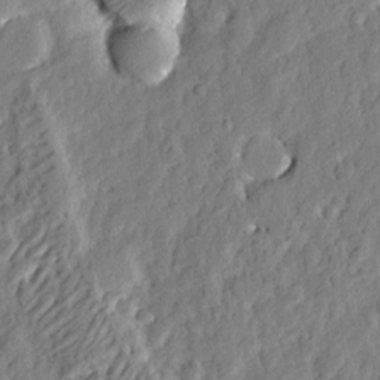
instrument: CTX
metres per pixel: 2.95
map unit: eHh
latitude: 3.5749
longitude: -77.8016
